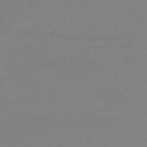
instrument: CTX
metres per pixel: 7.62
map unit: lHb
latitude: -46.8597
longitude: 67.1998
